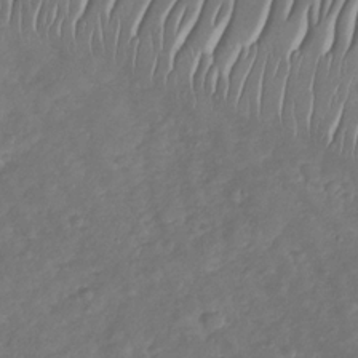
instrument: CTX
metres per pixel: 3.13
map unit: Nhu
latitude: -30.5951
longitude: -59.7450
